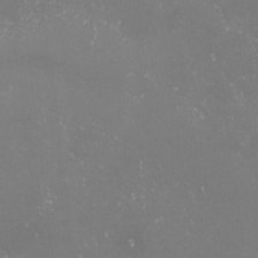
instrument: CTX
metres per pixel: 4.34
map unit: lHvf
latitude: -13.9556
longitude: -103.6505
